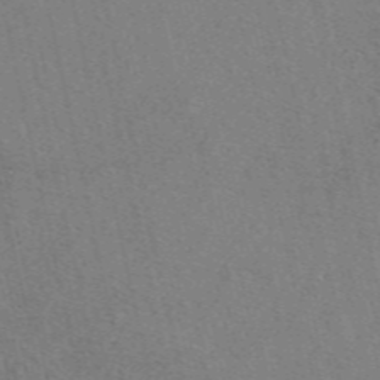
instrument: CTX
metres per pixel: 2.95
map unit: eAb
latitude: 48.7813
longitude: 112.5007
